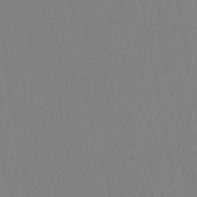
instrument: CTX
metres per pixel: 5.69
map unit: lHb
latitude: -45.7667
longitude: 74.4629
